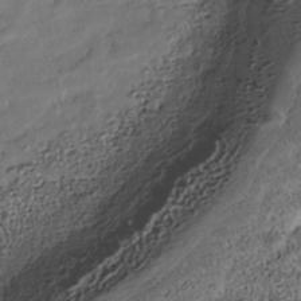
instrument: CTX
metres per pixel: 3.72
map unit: Nhe
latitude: -39.9367
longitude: -117.1592
